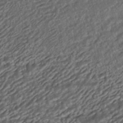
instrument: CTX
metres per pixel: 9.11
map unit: HNhu
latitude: -42.9730
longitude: 105.6155
